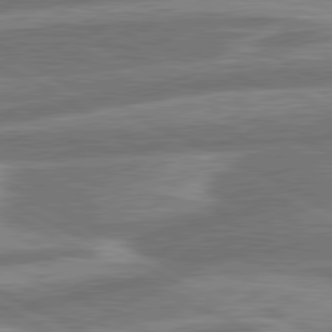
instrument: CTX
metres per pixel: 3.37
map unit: lApd
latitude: 80.9136
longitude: -167.4804
